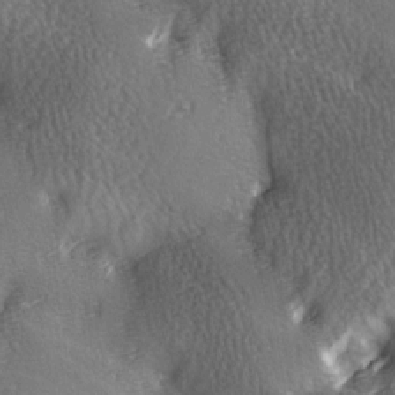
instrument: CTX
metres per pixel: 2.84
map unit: Ave
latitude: -6.0283
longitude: -120.4979
